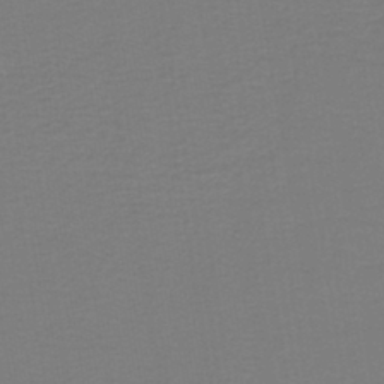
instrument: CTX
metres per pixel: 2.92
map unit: lHb
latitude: -42.1038
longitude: 52.6518
